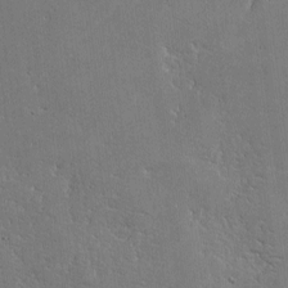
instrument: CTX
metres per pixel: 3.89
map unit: lHvf
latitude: -8.3873
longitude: -100.8569
